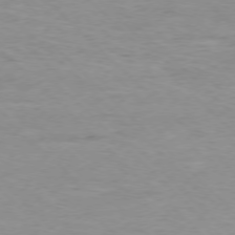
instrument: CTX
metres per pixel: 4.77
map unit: Ap
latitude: -77.1620
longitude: -88.4601
